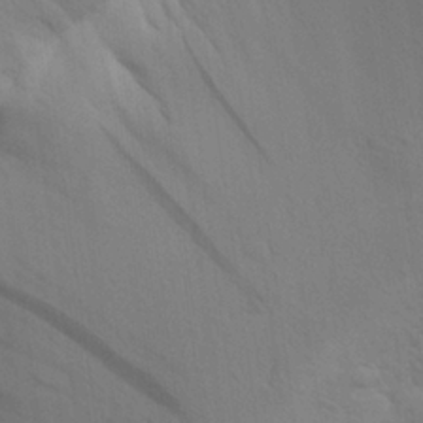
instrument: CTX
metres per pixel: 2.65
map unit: Aa
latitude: 24.4601
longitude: -148.6868
